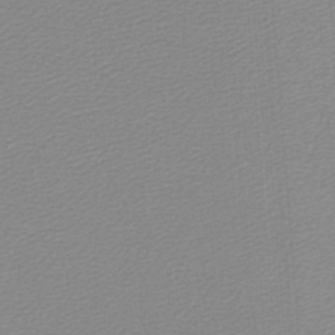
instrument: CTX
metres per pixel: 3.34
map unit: lHb
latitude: -46.8786
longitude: 64.1606
